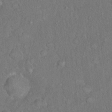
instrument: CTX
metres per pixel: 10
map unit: Hto
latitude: 15.2726
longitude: -40.5356
